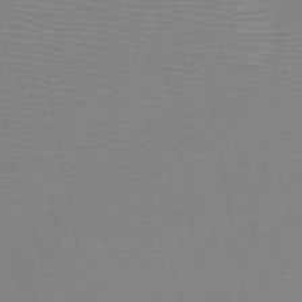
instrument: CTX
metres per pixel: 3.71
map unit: HNb
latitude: -46.1417
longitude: -42.5546
